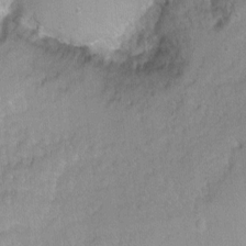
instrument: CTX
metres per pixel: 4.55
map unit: Ht
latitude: -1.6911
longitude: -32.9892
